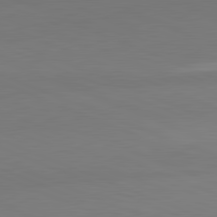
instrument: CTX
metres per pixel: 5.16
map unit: lApd
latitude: 81.9717
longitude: 176.9353
